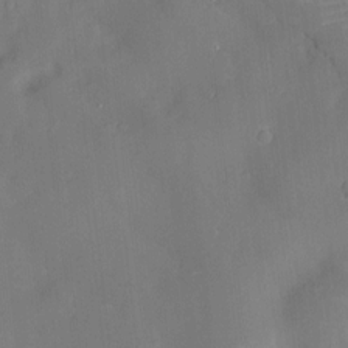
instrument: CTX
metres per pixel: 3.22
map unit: Htu
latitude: -8.7652
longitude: 176.1795
